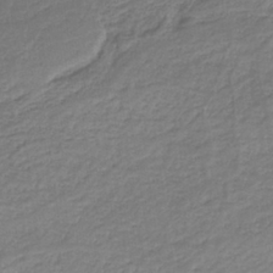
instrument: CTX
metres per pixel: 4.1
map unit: HNb
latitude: -36.8597
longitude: 57.2376
